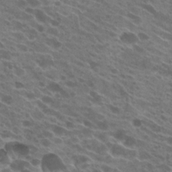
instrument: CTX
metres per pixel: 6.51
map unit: Hto
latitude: 23.9717
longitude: -40.2711
